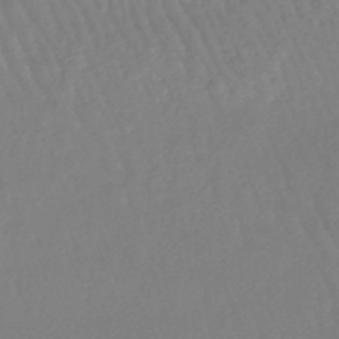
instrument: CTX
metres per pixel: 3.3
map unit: lHb
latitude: -45.5399
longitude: 79.0108
